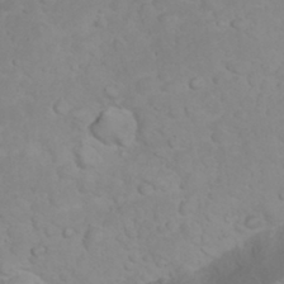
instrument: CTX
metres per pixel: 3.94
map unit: eHh
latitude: 32.4223
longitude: -62.1200
